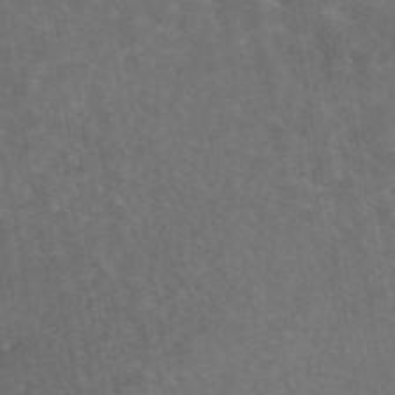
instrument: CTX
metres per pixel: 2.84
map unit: eAb
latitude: 45.2159
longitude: 123.5399
